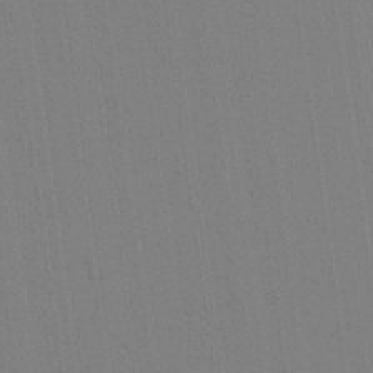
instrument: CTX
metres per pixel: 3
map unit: lAvf
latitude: 24.8002
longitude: -111.5560
